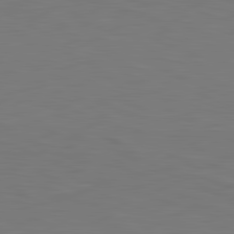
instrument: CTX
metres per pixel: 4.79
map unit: lApd
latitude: 81.2726
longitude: -171.4426
